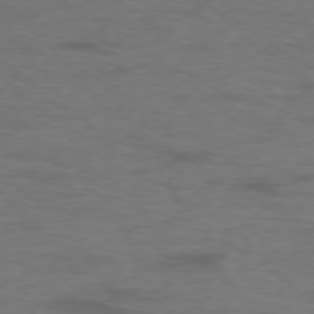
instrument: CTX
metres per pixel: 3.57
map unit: Hpe
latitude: -76.2173
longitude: -10.8758
